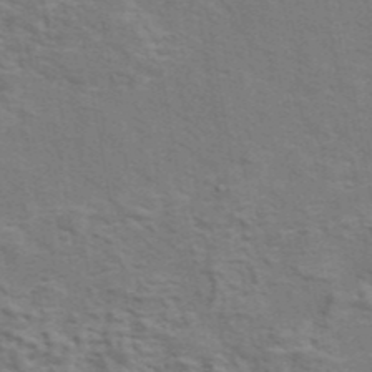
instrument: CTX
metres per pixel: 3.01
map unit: eAb
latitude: 43.4049
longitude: 107.7478
